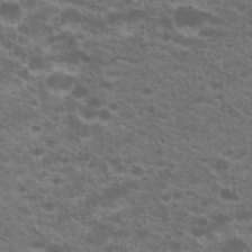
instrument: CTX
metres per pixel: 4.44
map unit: Hto
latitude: 20.4979
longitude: -36.8758
